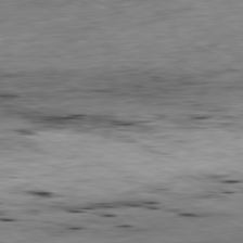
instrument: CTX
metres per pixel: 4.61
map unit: Ap
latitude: -80.9731
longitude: -91.2915
